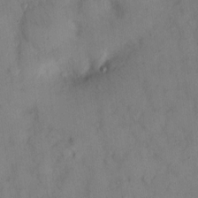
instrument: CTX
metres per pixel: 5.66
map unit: eHh
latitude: 13.2537
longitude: -62.1389
